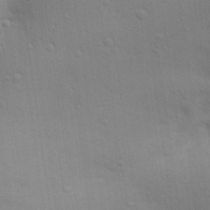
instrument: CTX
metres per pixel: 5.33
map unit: Aa
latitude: 28.5546
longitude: -146.9703
